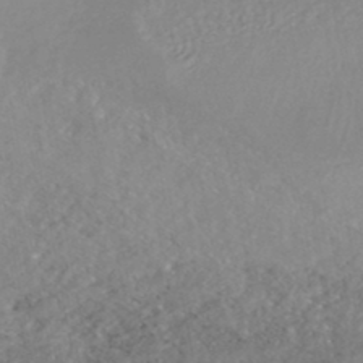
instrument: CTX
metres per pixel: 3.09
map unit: HNhu
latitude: -47.4643
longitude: 96.5007
